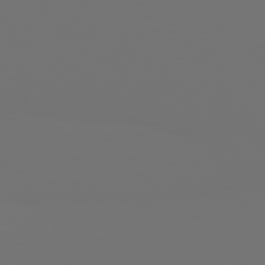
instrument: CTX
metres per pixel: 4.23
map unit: Hpe
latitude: 77.6505
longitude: -177.6883
